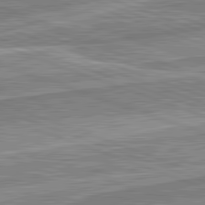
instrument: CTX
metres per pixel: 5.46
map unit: lApd
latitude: 82.3089
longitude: 139.7289
